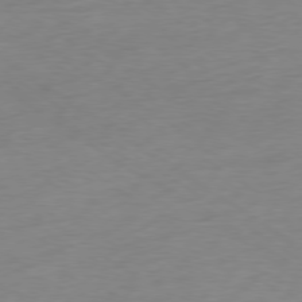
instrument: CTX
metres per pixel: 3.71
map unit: Ap
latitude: -78.5007
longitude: -59.2537
